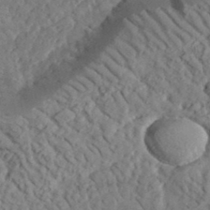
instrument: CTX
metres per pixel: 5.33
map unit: lHvf
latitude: 35.9339
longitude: -85.6316
